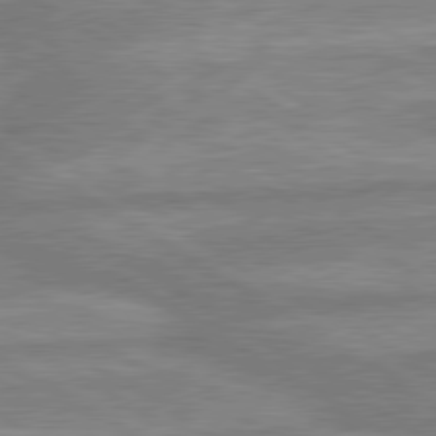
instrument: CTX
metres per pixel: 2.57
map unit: lApd
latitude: 80.0633
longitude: -167.6882
